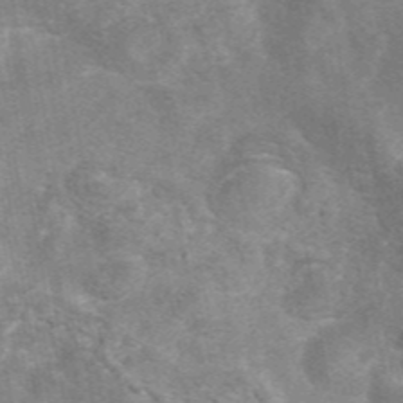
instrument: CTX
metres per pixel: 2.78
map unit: eAb
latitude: 44.9136
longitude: 122.5574
